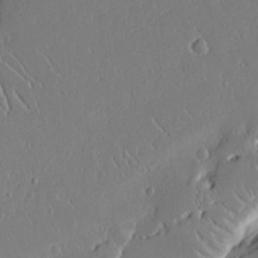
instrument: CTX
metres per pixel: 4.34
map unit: Aa
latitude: 12.3845
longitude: -126.8569
